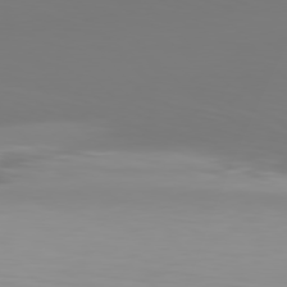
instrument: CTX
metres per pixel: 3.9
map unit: Hpe
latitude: 77.7638
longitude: -166.0822
